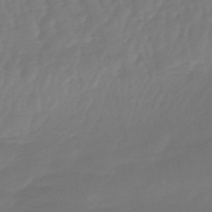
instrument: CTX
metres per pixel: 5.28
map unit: eHb
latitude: -49.5777
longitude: 76.9353
